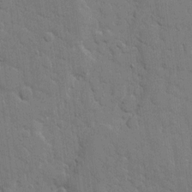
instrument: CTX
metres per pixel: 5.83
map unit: eHh
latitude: 8.8758
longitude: -67.6882
